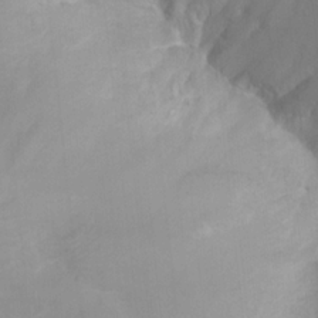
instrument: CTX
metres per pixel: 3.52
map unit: Ht
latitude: -0.5952
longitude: -34.8191
